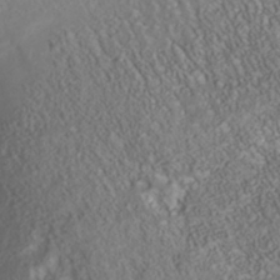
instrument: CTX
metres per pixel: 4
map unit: Nhu
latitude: -40.4251
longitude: -83.5938
